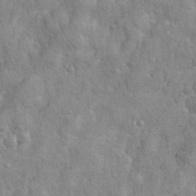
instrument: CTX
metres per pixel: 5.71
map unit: eHh
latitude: 31.6127
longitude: -66.8946
